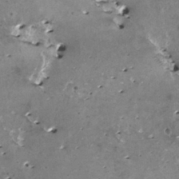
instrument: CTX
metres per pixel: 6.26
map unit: HNhu
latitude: 1.8961
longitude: 6.1794
